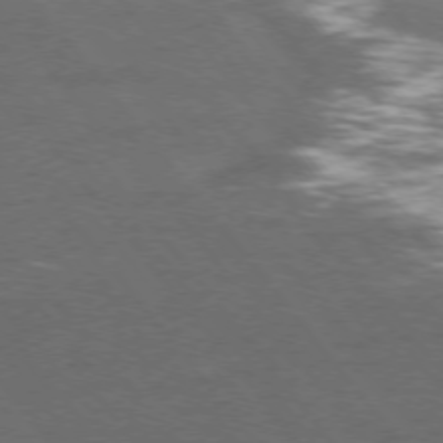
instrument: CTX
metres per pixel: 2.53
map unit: Ap
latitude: -77.0675
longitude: -72.2145
